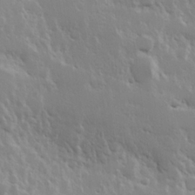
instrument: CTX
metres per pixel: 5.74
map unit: Hve
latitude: 24.4790
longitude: 145.5777
